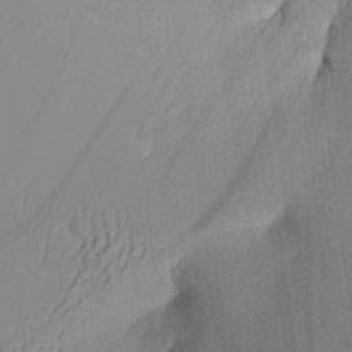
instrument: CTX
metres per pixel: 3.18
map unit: Aa
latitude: 30.5924
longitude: -133.1970
